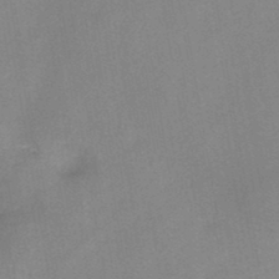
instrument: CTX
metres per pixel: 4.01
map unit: HNb
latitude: -45.6155
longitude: -38.0444
